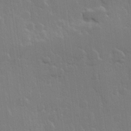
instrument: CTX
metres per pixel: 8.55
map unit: Hve
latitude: 23.1025
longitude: 147.1620
